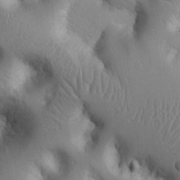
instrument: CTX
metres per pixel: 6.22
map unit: Nhu
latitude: 14.7247
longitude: -78.3845
